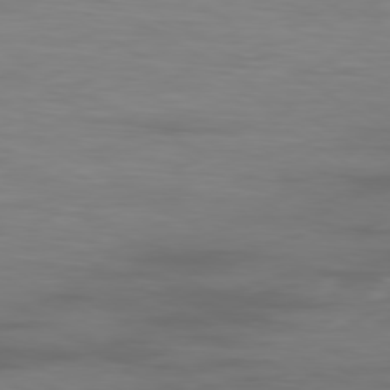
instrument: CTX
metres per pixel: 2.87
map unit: Ap
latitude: -79.4832
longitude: -92.3278
